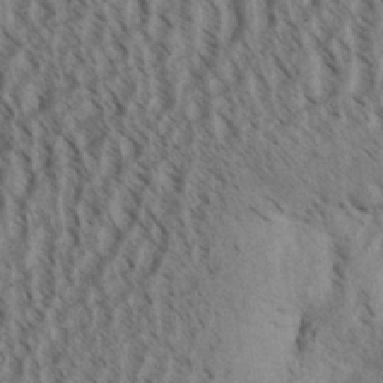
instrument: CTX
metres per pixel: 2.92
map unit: Aa
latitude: 31.2159
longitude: -138.4979
